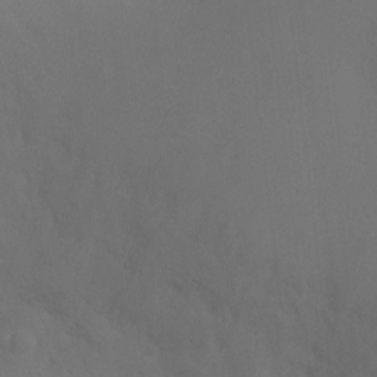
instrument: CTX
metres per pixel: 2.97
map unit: Ht
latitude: -5.5588
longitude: -28.7624
